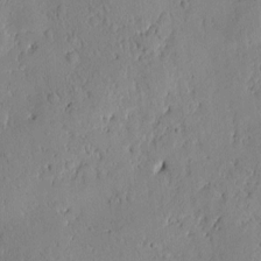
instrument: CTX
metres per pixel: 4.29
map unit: Htu
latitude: -0.1606
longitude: 171.5966
